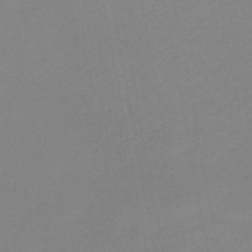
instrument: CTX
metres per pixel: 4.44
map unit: eHb
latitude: -44.7841
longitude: 88.2550
